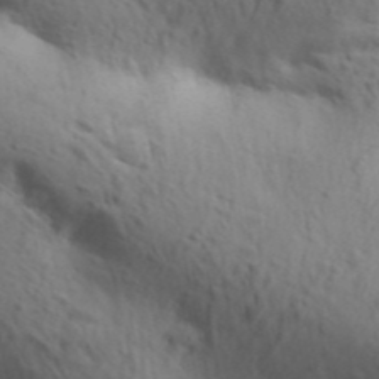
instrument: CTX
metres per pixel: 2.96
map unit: Aa
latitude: 31.0459
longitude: -146.4223
